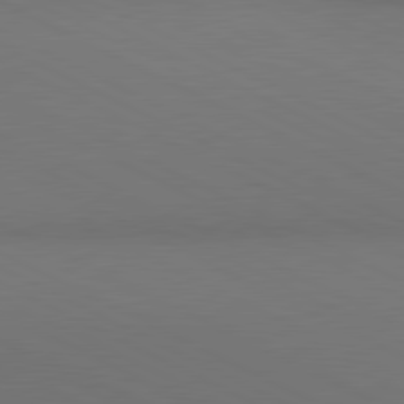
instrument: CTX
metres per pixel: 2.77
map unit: lApd
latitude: 80.9514
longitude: 138.1417
